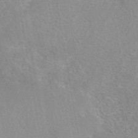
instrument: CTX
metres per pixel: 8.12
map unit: eAb
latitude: 42.6302
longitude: 103.8989
